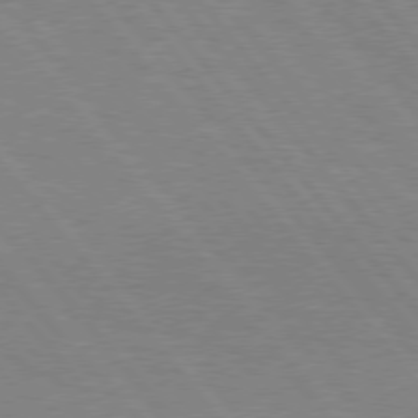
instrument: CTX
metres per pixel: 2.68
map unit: Hpe
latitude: 75.8772
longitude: -154.6490
